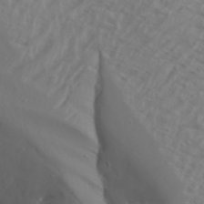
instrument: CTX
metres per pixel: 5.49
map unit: Aa
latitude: 29.8394
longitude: -132.5735
